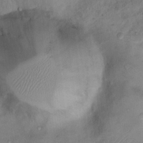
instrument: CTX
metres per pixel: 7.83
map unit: Nhu
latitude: 13.0837
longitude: -28.7057
